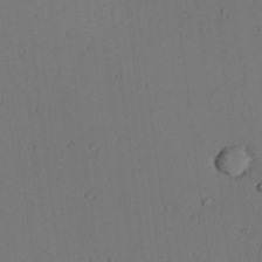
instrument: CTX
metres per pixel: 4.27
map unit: lAvf
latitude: 23.8394
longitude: -109.9717
